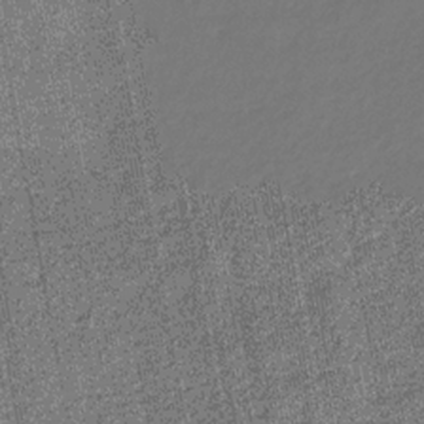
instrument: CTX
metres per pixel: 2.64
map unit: eHb
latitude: -30.2550
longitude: 67.6344
